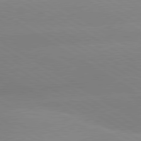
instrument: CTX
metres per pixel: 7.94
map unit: lApd
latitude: 80.3278
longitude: -152.1578
